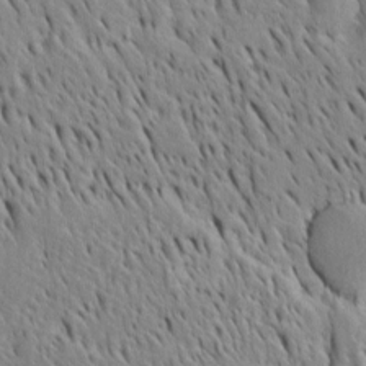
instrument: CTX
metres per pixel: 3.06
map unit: Htu
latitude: -4.2172
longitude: 151.5399
